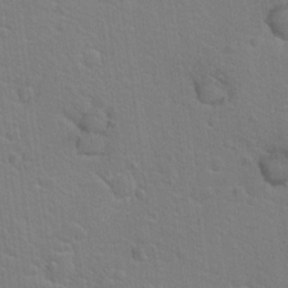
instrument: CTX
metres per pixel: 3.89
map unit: Hto
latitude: 19.9717
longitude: -33.3293
